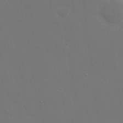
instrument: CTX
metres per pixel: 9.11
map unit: eHh
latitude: 19.8394
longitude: -66.9135
